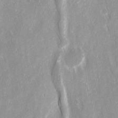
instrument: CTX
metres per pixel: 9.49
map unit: Ave
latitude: 15.0837
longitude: -134.6679
